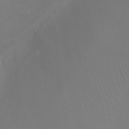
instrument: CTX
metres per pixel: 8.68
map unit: Ht
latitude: 1.3292
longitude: -20.2334
